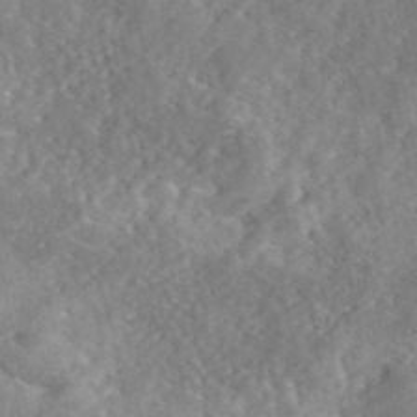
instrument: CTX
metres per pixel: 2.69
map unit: eAb
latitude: 46.1011
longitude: 127.5966
